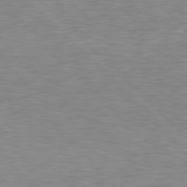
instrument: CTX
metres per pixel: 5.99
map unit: lApd
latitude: 78.9703
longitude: -115.8016
